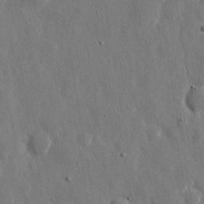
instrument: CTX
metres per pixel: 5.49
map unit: eHh
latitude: 11.7261
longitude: -69.8583
